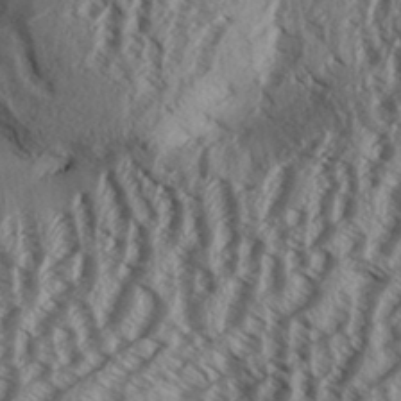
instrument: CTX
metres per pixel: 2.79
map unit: Aa
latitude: 33.0836
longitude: -137.6505
